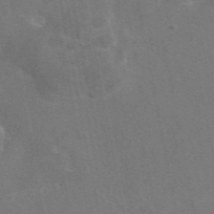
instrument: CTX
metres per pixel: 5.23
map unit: eAb
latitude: 46.3657
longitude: 116.2739
